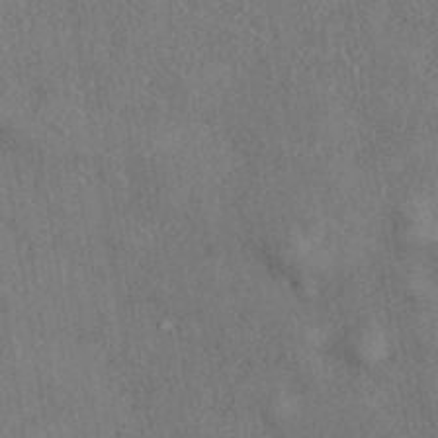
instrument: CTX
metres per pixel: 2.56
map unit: eHh
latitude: -41.7477
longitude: 120.8975
